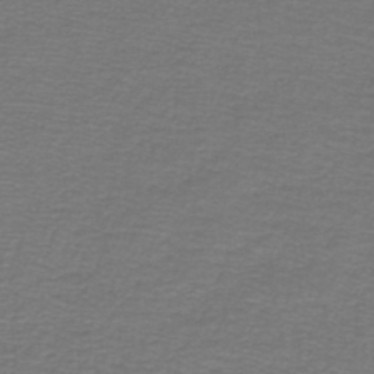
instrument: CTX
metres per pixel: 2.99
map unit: lHb
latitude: -42.8596
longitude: 56.6140
